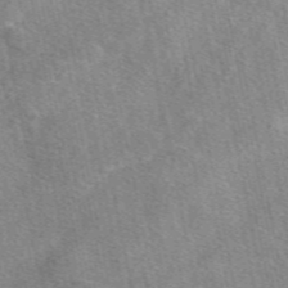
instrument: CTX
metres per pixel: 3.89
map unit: eAb
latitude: 49.8016
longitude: 119.8989
